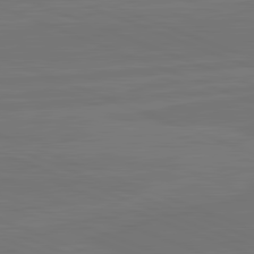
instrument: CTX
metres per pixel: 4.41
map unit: lApd
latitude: 82.2144
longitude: -179.5938
